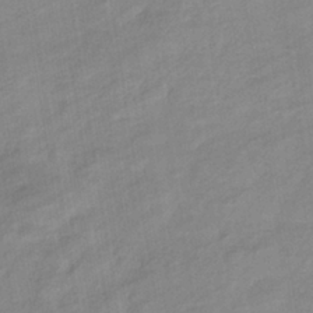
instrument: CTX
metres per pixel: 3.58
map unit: eHb
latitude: -37.4832
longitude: 78.2928
